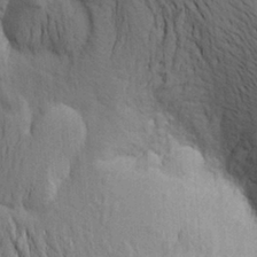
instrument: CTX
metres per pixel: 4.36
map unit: Aa
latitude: 19.8772
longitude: -149.5938
